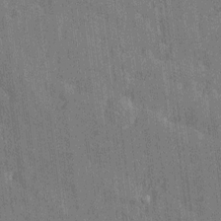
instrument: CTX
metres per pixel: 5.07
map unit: Htu
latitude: -7.5966
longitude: 176.5385
